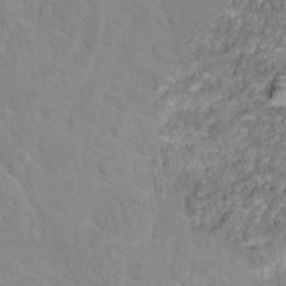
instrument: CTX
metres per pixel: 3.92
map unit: Hto
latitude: 16.1956
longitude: -36.1578
